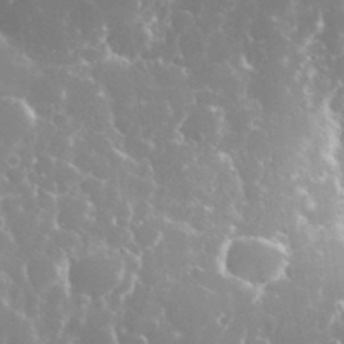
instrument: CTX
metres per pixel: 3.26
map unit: eHh
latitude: 35.5938
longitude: -58.5546
